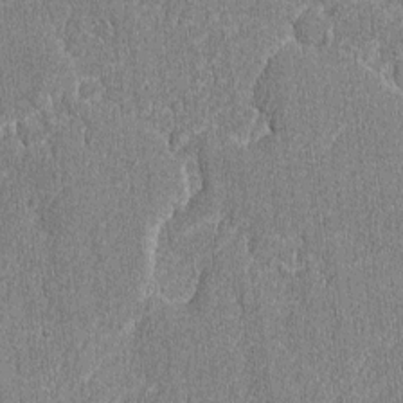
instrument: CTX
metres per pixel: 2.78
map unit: lAvf
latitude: -8.1228
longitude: -114.2144
